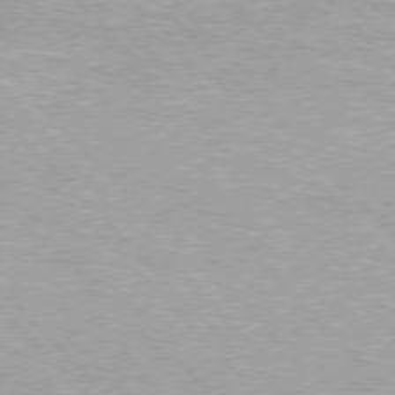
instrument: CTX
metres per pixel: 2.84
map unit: Hpe
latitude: 76.4034
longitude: -156.3656
